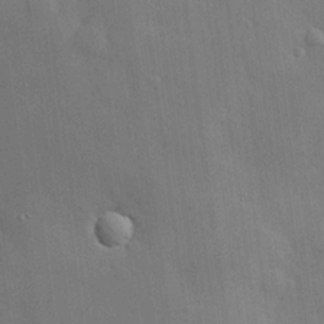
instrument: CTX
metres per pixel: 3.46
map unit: Hve
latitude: 19.4993
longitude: 151.0297
